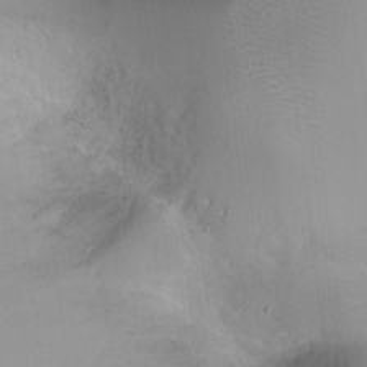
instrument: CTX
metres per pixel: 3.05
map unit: Ht
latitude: -10.4062
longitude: -27.6505
